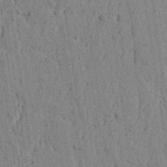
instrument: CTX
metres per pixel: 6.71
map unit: lAvf
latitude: 5.8205
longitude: 164.7275
